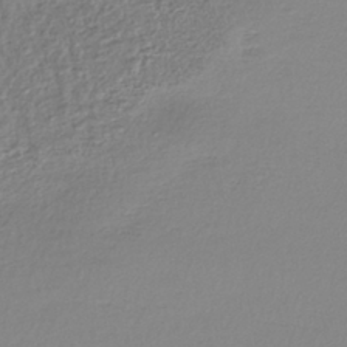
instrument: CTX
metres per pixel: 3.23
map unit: lHb
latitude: -39.0298
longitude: 71.4643
